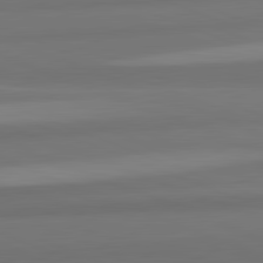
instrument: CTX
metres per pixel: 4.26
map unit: lApd
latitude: 82.2711
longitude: 176.8597
